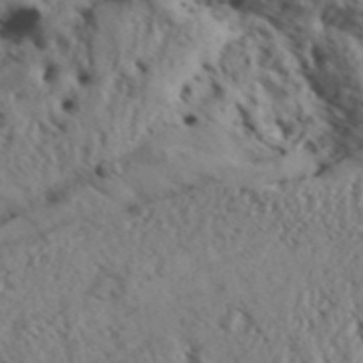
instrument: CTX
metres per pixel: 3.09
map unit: Aa
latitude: 31.5938
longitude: -136.4790
